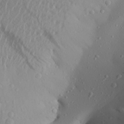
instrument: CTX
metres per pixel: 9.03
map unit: Aa
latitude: 23.0080
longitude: -146.8191
